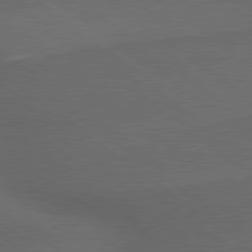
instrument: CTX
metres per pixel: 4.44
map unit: lApd
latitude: 79.4805
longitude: -176.7057
